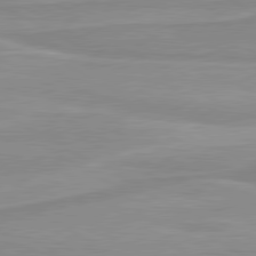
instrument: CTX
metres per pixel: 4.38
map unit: lApd
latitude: 80.3656
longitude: 171.4455
